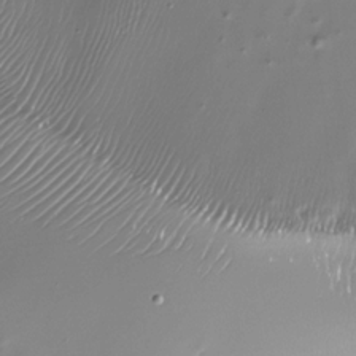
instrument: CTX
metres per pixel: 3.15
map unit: Nhu
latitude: -28.8975
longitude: -79.9339
